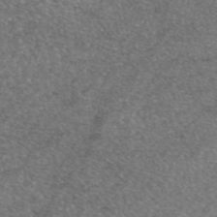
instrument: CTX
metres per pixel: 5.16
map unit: eAb
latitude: 47.0081
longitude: 107.8234
